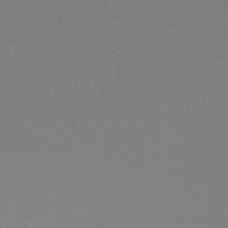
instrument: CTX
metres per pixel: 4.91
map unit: lHb
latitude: -47.3509
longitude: 60.2928
